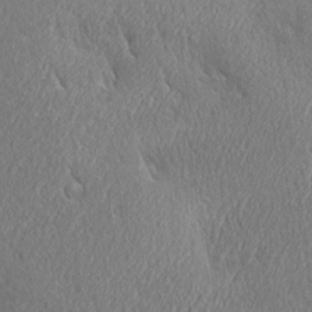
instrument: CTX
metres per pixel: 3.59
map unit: Ave
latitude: 21.7828
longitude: -136.6680
